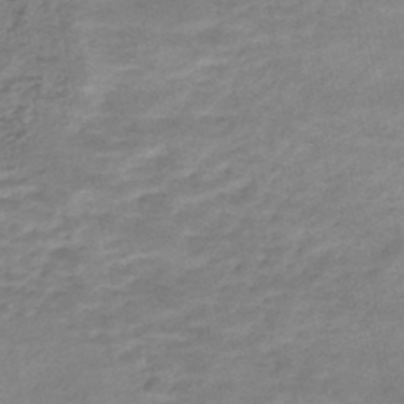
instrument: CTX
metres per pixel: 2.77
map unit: Nhe
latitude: -48.2740
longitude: -171.4804
